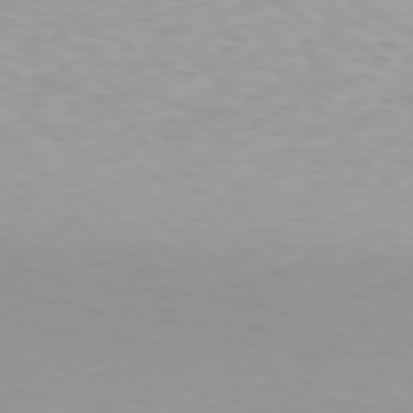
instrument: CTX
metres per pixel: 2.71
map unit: Hpe
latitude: 78.1578
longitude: -135.7071
